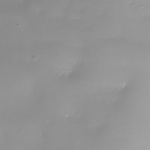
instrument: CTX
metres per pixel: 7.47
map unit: Nhe
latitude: -37.6910
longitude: -88.1767
